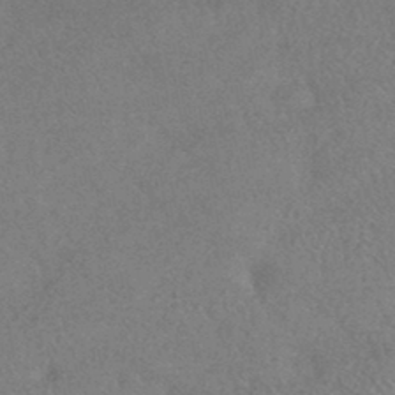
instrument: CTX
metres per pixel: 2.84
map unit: HNhu
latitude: -43.8044
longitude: 92.9920
